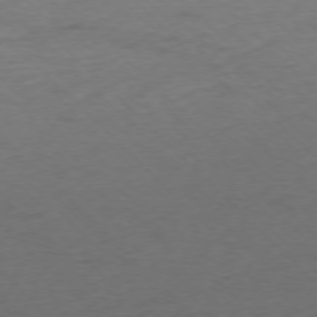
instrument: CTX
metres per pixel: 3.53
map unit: Ap
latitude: -75.7289
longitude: -78.4601
